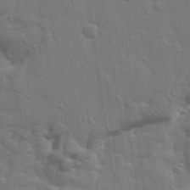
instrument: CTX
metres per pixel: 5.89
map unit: eHh
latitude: 29.0269
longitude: -76.5734
